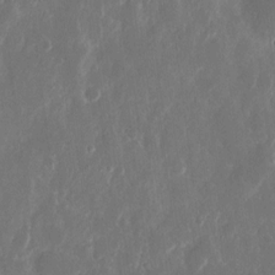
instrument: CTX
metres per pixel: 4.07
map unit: eHh
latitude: 11.9150
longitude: -71.7072
